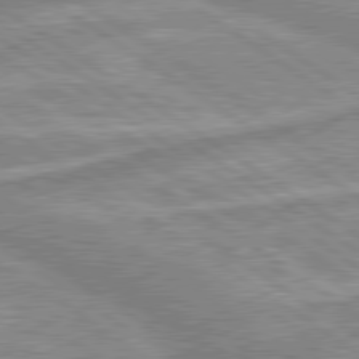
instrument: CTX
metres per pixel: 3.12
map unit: lApd
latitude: 80.1389
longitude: -176.1011
